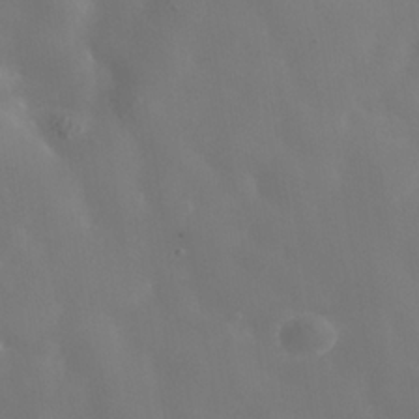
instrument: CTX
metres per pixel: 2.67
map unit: Nhe
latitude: -36.8597
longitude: -90.9325
